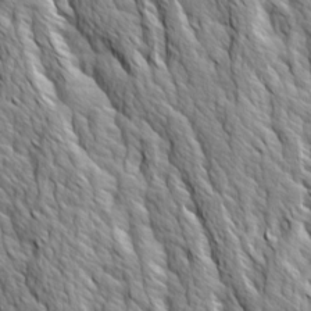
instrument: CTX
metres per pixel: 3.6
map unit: Ave
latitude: 14.4412
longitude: -132.8947
